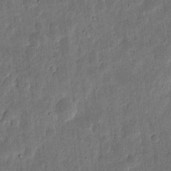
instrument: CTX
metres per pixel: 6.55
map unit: eHh
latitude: 5.5182
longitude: -71.1781
